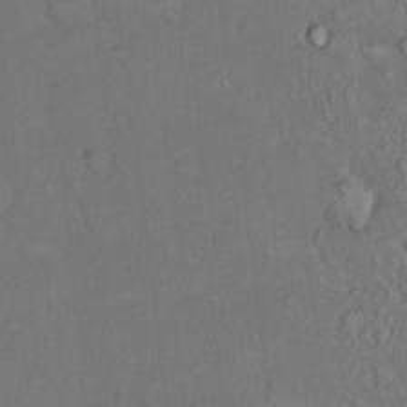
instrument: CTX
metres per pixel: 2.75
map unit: Hto
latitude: 12.0822
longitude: -60.3845
